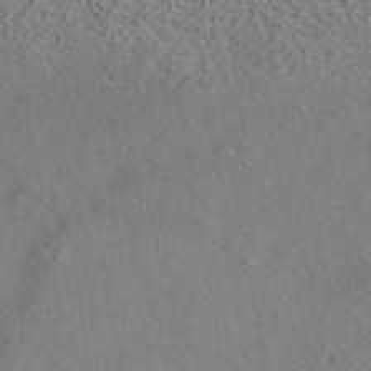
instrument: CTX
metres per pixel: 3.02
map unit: lHvf
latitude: 41.4993
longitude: -88.5357
